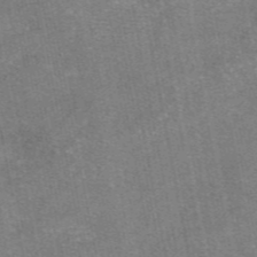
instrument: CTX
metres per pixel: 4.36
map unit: eAb
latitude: 47.6883
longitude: 103.9178
